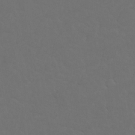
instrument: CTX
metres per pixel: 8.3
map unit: Nhu
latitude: 22.6868
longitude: -65.4426
